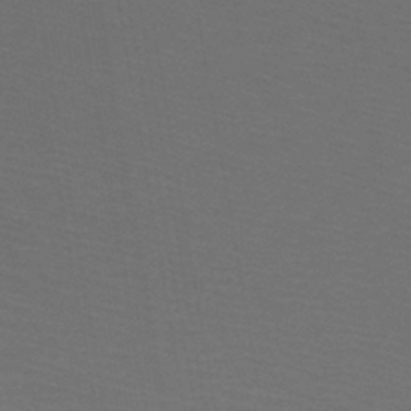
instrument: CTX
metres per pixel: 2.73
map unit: lHb
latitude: -43.2564
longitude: 53.1053
